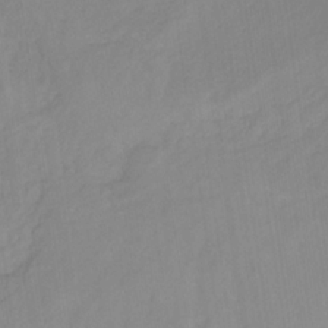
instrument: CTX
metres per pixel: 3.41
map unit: HNb
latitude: -31.8989
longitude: 57.8800
